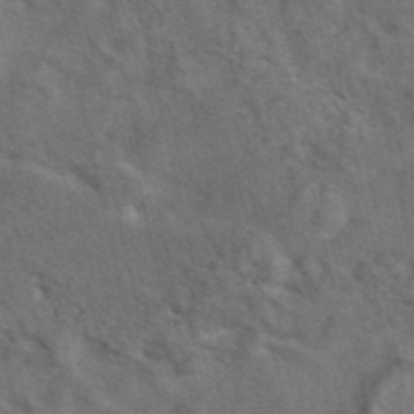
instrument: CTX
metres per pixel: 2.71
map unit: eAb
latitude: 42.4223
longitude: 108.5952
